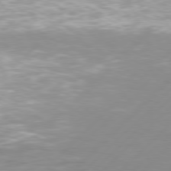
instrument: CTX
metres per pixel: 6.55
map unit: Hpe
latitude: 77.2348
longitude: -131.7639
